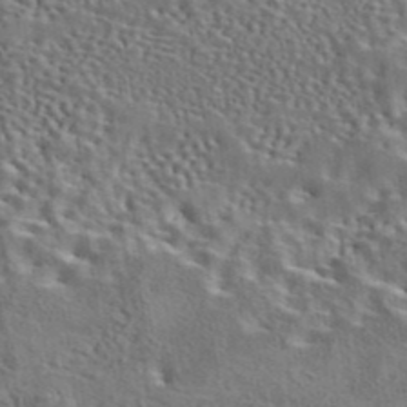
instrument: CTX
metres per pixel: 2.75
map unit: eAb
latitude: 43.0647
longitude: 112.9353
